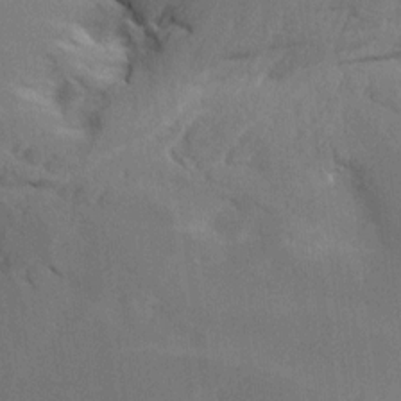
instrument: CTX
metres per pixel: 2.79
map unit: Aa
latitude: 10.2334
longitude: -142.4790
